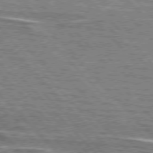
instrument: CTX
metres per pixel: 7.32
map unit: lApd
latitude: 76.5168
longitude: -81.4804
